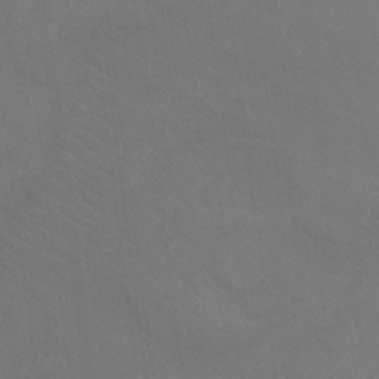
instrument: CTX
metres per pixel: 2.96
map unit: Ht
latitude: 2.1200
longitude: -33.6127
